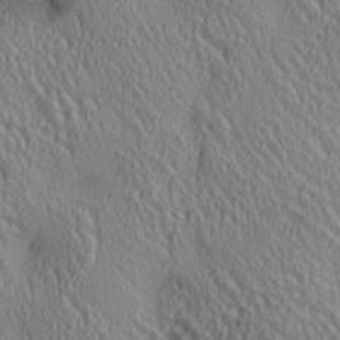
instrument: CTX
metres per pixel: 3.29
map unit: lAa
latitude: 5.2348
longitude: -117.1403
